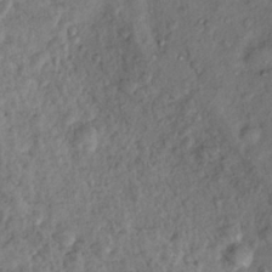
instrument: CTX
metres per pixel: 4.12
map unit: Hto
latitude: 15.2348
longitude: -30.2334
